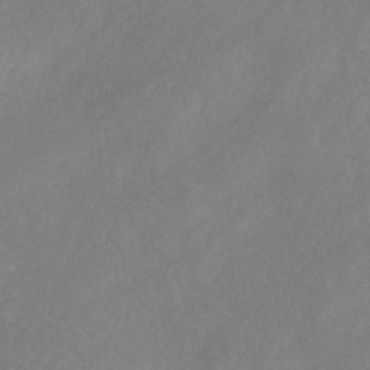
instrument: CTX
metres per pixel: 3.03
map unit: HNb
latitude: -31.2943
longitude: 62.8597
